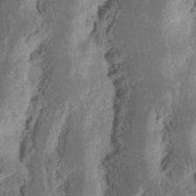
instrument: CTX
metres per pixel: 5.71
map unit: Nhu
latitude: 16.3656
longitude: -74.3089
